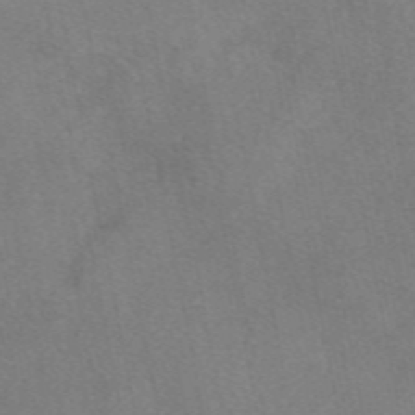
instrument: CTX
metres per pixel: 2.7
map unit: eAb
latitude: 47.9150
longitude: 120.0850
